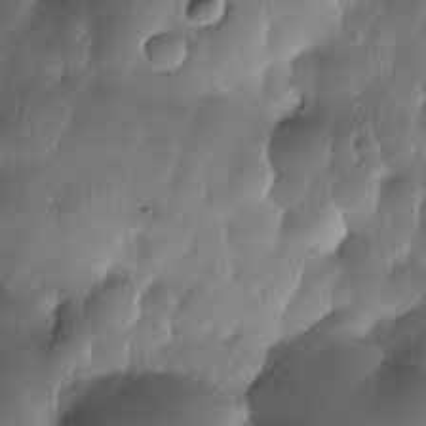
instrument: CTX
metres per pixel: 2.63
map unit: Nhe
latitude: -31.2187
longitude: -139.8583
